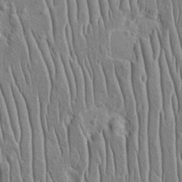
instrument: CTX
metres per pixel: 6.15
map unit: Htu
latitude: -3.8044
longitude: 151.6721
